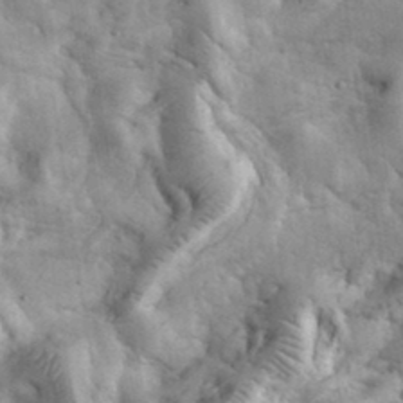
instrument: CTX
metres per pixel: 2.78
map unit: eHh
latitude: 35.1592
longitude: -68.1956
